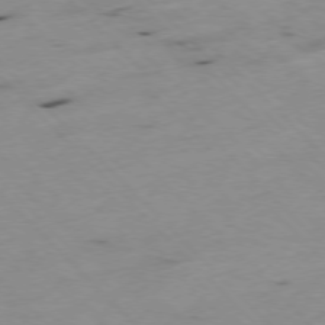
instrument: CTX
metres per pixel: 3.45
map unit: Ap
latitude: -77.2565
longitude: -60.2522
